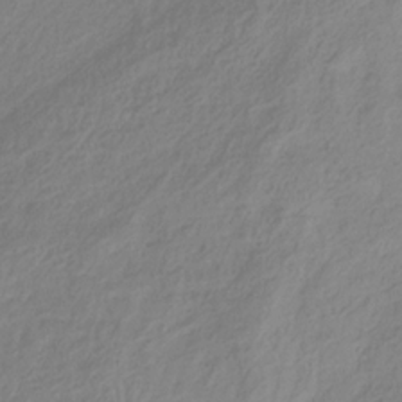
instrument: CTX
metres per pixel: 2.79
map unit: HNhu
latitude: -29.0298
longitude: 67.8233
